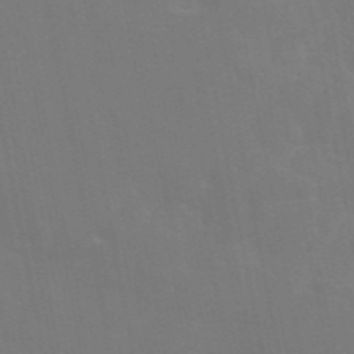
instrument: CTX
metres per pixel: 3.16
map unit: eAb
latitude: 45.8772
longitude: 121.3320
